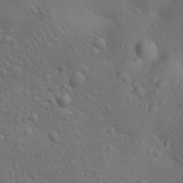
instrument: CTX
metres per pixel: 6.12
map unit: Aa
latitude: 23.0080
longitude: -137.3104
